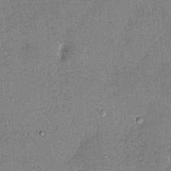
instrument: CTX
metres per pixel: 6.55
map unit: HNhu
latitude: 4.7246
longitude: 10.9353
